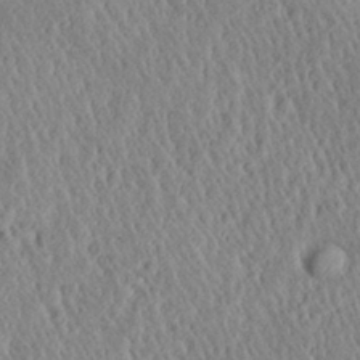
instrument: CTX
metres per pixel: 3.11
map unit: Aa
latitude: 29.5938
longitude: -137.4049
